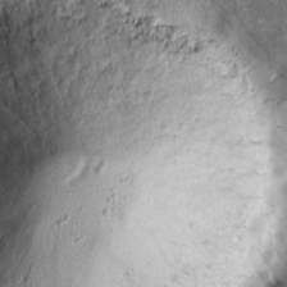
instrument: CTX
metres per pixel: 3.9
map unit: Ave
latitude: 15.5560
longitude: -131.3104
